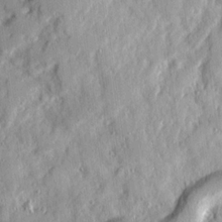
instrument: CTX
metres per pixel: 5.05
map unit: Ave
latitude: 21.2348
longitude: -130.0444
